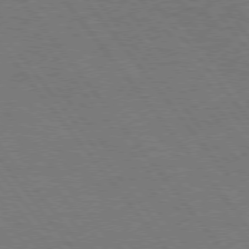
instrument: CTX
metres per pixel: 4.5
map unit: Hpe
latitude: 74.9136
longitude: -138.1956
